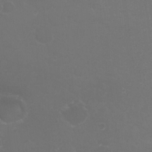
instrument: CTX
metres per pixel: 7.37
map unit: HNhu
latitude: 3.8394
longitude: -1.7449
